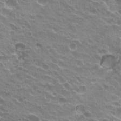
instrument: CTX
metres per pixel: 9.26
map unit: Hto
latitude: 22.6490
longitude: -32.0822
